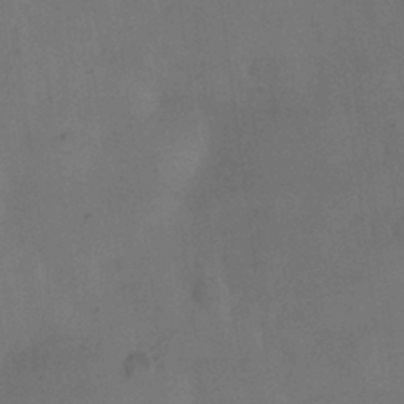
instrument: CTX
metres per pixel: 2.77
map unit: Nhu
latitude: 26.5168
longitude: -70.5357
